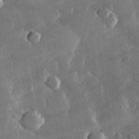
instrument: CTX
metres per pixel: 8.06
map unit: lHvf
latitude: 32.3278
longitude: -92.1577
